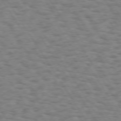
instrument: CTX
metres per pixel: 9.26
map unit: Hpe
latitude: 73.2348
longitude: -140.3656
